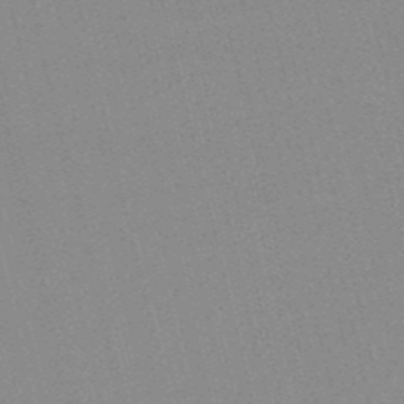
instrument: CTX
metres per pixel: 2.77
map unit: lHb
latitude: -48.4062
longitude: 64.7086
